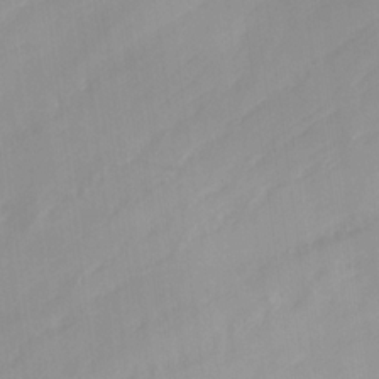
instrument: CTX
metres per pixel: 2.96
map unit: Hve
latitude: 19.2726
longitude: 150.3495
